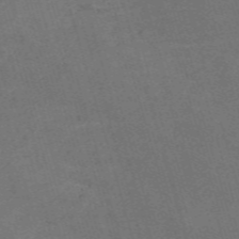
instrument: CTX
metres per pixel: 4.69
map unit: Nve
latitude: -59.8044
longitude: 57.7288
